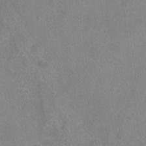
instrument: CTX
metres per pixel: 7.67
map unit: Nhu
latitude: -15.6155
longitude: -53.9150
